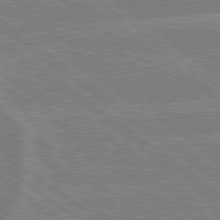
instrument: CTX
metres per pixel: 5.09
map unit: lApd
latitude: 79.2159
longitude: -160.8380
